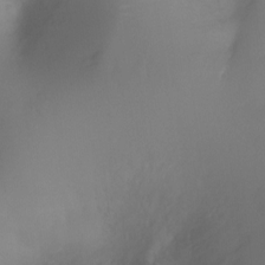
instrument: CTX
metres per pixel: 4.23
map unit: Ht
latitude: -16.7652
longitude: -42.8002
